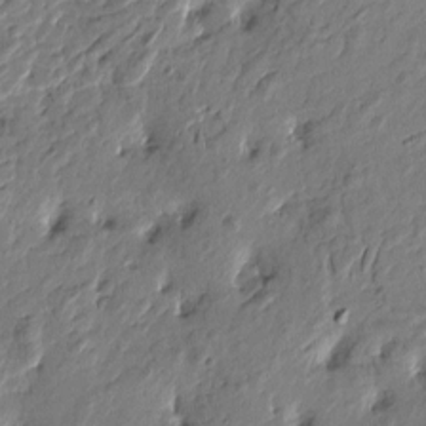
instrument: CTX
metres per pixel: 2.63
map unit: Htu
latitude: -2.2550
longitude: -179.4805
